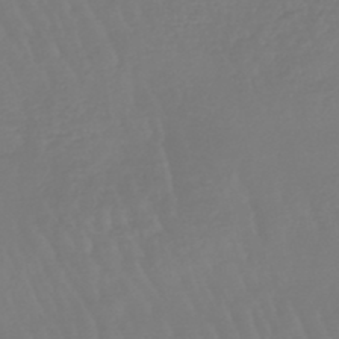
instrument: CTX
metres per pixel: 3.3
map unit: eHb
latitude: -46.5951
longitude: 79.7855
